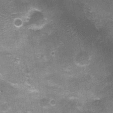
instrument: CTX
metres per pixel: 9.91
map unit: Nhu
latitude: 2.1955
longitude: -17.0836
